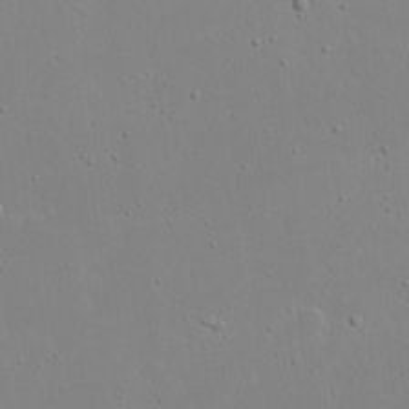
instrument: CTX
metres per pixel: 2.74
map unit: eHh
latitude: 17.1970
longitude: -71.6316
